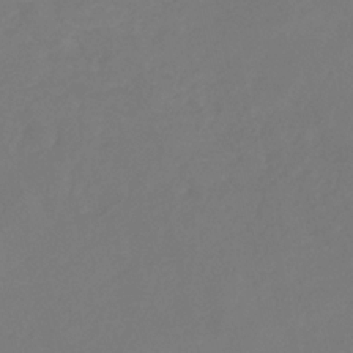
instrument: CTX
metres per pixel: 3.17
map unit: eHb
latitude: -29.8233
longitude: 66.1795
